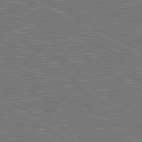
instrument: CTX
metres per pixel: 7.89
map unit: lApd
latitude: 80.7057
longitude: 118.5952
